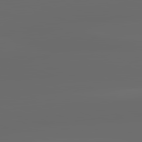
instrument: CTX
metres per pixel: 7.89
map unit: lApd
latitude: 83.3670
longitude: -128.1956
